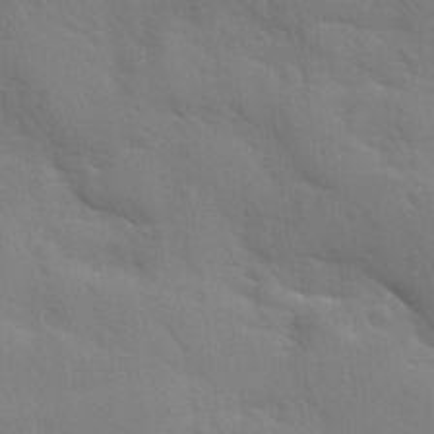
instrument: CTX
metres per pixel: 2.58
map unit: Ave
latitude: 10.0255
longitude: -102.7435
